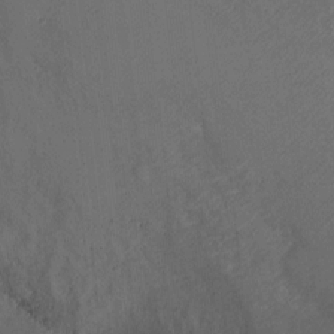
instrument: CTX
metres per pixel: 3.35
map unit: Ht
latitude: -2.2550
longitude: -32.9892
